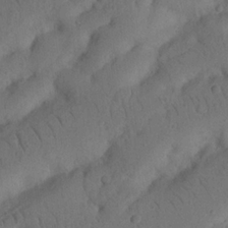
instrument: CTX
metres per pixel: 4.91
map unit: Nhu
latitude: 21.5749
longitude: -74.3467
